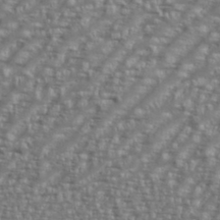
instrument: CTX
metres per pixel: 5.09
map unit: eHh
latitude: 35.8205
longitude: -133.9717
